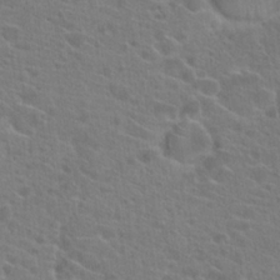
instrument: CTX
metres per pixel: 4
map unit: Hto
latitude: 22.8758
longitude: -39.7450
